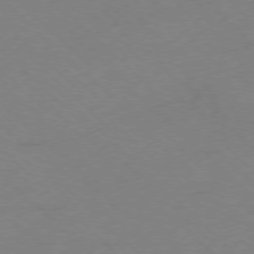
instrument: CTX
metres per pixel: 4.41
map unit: Ap
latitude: -77.5777
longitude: -68.9514
